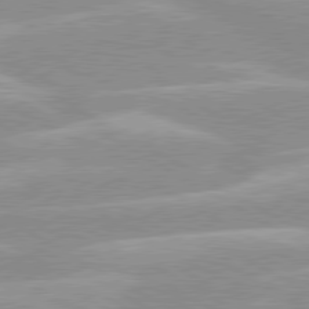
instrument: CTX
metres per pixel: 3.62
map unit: lApd
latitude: 80.0255
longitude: -124.1955
